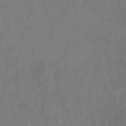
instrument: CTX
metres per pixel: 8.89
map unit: lHb
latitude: -39.2187
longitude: 69.0297
